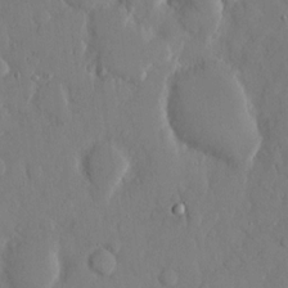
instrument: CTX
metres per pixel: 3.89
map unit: eHh
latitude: 13.0270
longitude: -69.4427
